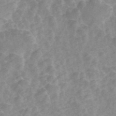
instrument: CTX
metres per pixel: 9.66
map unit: ANa
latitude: 45.1214
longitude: 24.5574
